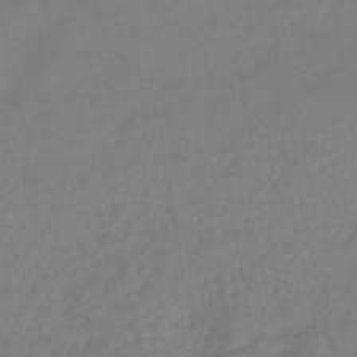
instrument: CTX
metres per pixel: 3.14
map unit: lHb
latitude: -41.4832
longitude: 65.2376
